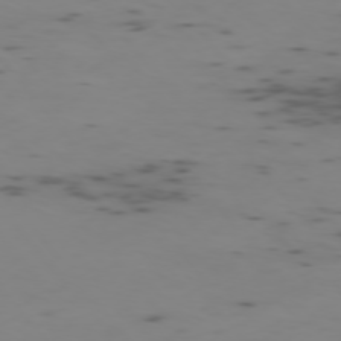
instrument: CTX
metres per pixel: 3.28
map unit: Ap
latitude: -76.0850
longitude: -67.1214
